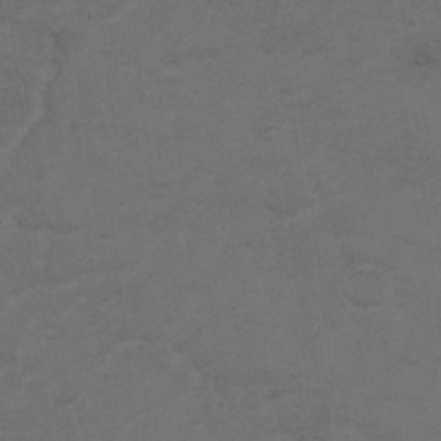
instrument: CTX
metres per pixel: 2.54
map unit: Hto
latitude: 8.4412
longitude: -35.4048
